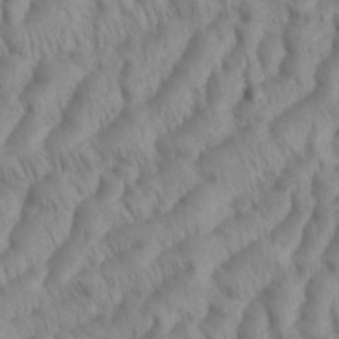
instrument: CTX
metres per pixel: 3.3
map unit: eHh
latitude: 36.2145
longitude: -137.9339
